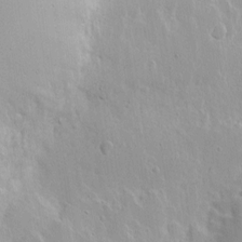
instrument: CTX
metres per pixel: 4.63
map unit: Nhe
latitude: -2.3684
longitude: -59.5560
